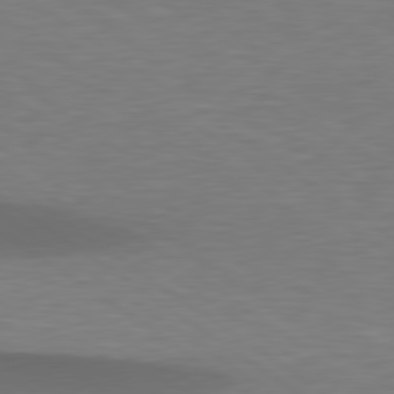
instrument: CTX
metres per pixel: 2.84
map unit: lApd
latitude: 79.3671
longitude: -90.6490
